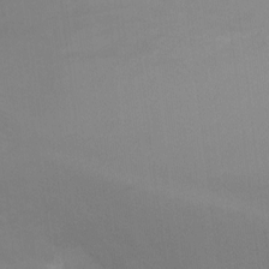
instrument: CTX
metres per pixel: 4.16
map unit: Ht
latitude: -9.6533
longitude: -24.3467
